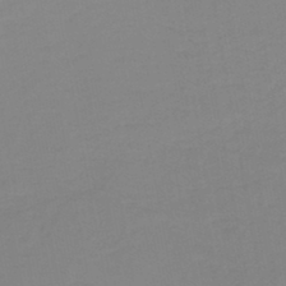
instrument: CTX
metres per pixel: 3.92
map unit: lHb
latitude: -44.6141
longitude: 56.3684
